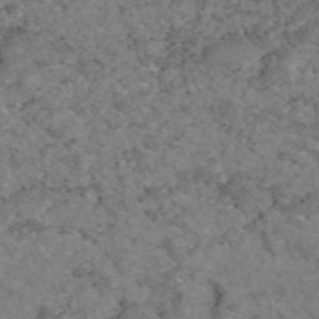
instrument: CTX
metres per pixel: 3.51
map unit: eAb
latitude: 47.5749
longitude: 113.2754
